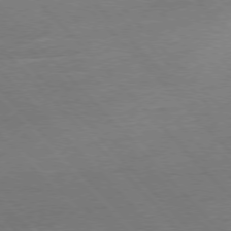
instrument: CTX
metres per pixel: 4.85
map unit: Ap
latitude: -77.4454
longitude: -95.4993
